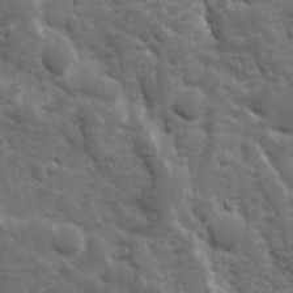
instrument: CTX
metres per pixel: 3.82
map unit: Ave
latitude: 10.6680
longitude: -103.8394
